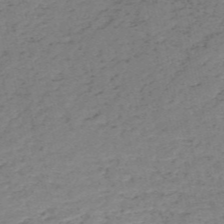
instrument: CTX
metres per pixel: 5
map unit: HNb
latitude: -54.9542
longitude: -43.7639
